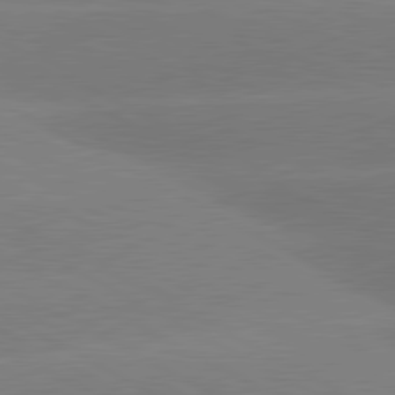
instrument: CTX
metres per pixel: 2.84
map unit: lApd
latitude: 80.8758
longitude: -150.1389
